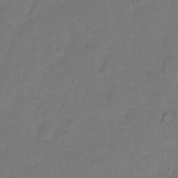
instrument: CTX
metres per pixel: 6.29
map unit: Hto
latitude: -2.3684
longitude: -34.4223
